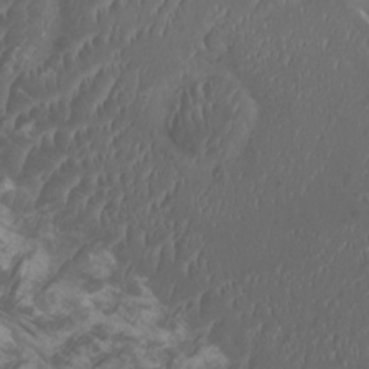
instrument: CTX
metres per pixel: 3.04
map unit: HNhu
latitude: 1.1592
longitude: 7.3509
